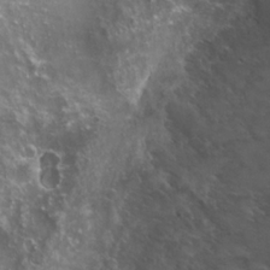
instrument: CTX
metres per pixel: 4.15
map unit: Nhu
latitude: 20.0633
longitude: -31.3104
